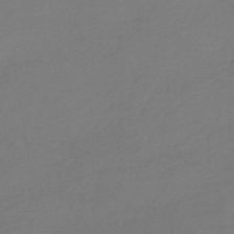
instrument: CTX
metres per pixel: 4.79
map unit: lHb
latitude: -42.7652
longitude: 60.1606
